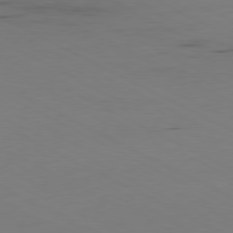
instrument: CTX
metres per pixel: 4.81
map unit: Ap
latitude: -80.8030
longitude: -94.8002
